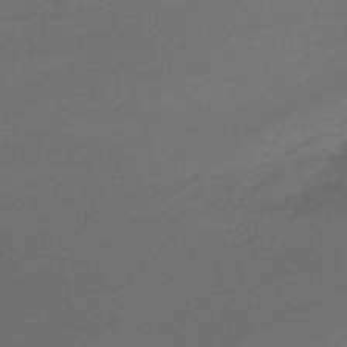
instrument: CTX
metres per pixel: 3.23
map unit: HNb
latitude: -52.2361
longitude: -41.4804
